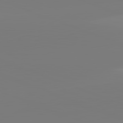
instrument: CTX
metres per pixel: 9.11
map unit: lApd
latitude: 82.1011
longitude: -159.9906
